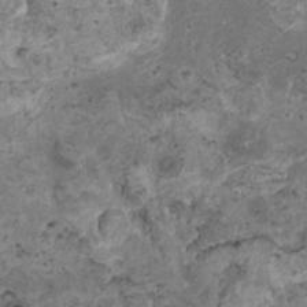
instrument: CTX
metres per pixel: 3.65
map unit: HNhu
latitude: 3.4615
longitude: 4.0850
